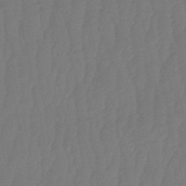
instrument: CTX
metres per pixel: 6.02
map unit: eHb
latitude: -51.0108
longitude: 77.7856
